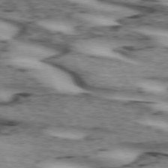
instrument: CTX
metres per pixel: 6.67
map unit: lApd
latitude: 72.4601
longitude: -54.6490
